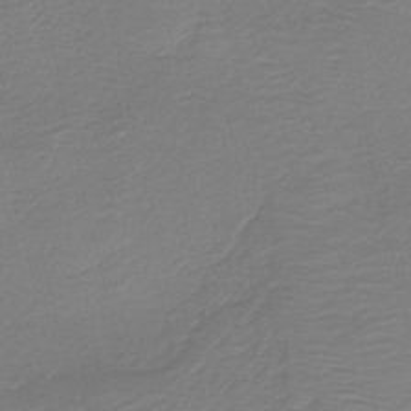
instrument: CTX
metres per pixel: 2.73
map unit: HNb
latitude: -41.7666
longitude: 50.4062
